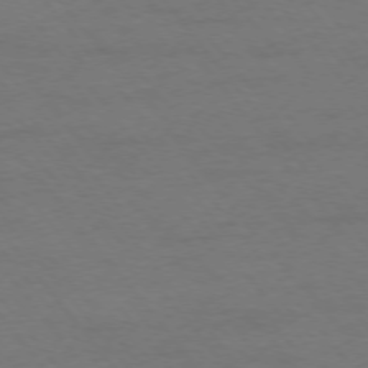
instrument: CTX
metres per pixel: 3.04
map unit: Ap
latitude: -76.3306
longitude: -89.0270
